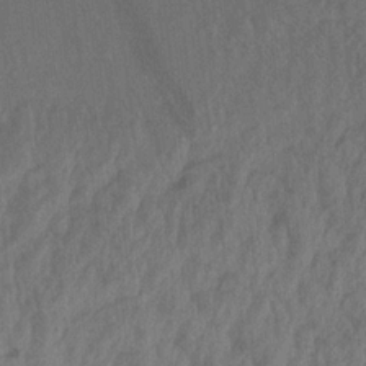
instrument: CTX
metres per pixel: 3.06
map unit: Aa
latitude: 20.1200
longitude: -147.3860
